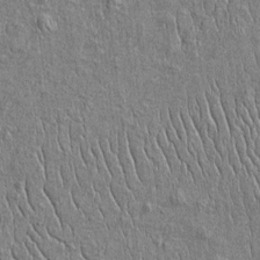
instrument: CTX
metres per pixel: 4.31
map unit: Htu
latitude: -4.4818
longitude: 156.8975
